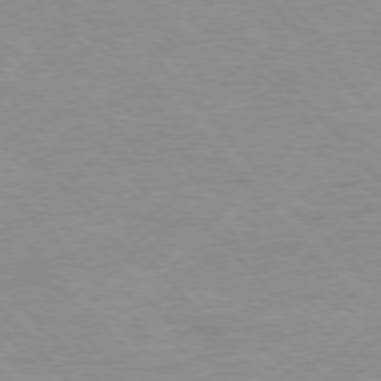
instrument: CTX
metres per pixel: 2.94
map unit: Ap
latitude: -76.9164
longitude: -87.9717
